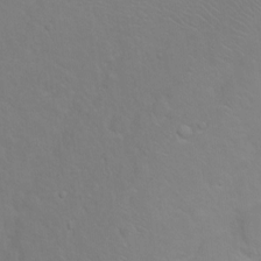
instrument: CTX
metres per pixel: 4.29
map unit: Ht
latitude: 2.1766
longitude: -36.0444
